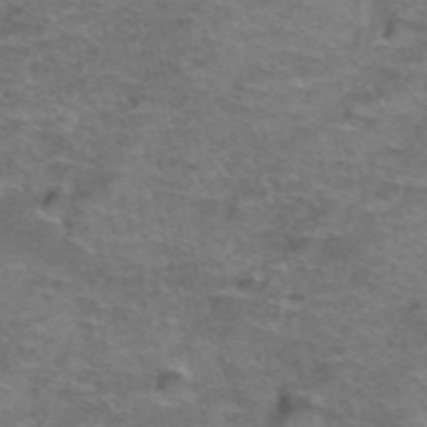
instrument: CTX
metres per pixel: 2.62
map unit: Hto
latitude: 38.6490
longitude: -41.6693
